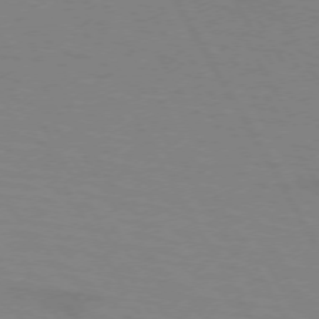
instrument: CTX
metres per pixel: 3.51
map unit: lApd
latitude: 72.1011
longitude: -56.9513
